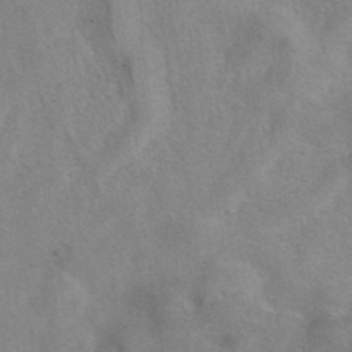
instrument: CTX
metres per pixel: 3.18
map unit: eAb
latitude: 40.9891
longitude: 108.2173
